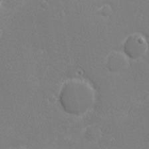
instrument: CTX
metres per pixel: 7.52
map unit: Nhu
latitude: 1.7260
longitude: -77.1403
